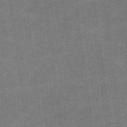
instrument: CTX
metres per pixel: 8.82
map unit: lHvf
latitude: -11.1620
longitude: -104.8569
